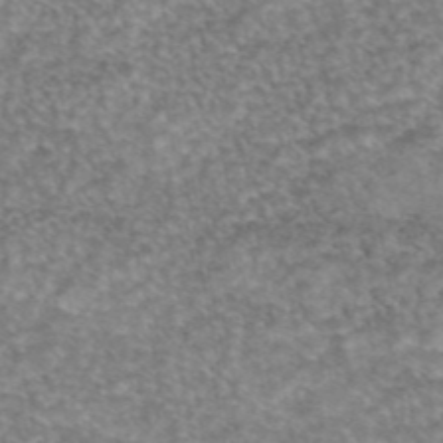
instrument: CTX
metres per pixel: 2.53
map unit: eAb
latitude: 45.3481
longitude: 104.6707
